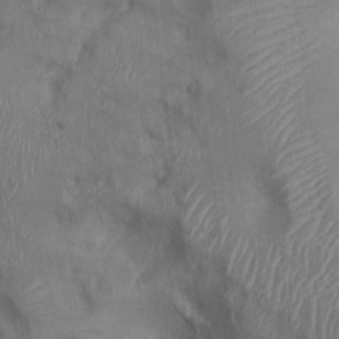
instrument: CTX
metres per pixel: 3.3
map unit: Ht
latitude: 0.0255
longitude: -13.0270
